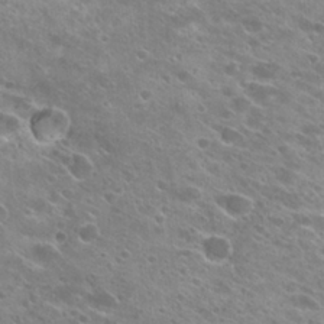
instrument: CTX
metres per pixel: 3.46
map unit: Hto
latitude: 25.9339
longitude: -41.8961
